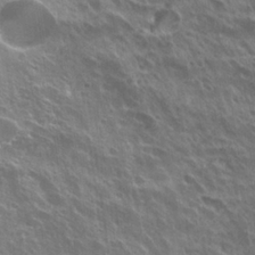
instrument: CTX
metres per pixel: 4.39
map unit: Hto
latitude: 27.3482
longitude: -40.9702
